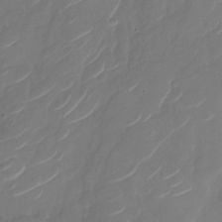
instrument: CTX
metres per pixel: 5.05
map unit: Nhu
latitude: -29.3321
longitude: -71.5560
